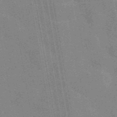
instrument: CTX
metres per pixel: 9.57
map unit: eAb
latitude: 45.9339
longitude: 122.4440
